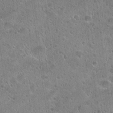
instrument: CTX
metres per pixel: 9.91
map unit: Hto
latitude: 22.2333
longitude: -53.9528
